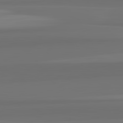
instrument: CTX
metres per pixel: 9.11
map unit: lApd
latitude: 82.8946
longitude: 164.9920
